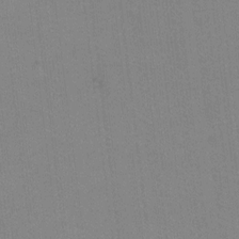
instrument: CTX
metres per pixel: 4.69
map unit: Hto
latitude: -0.2929
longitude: -33.4426
